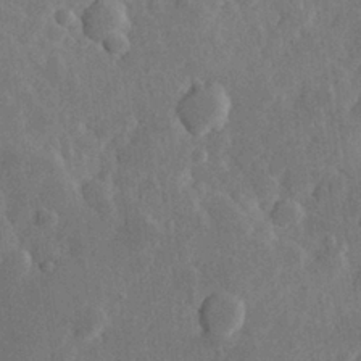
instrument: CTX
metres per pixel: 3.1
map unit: Hve
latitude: 25.4237
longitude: 149.9178
